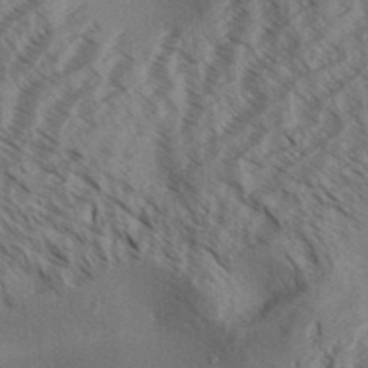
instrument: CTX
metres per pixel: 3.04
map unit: Aa
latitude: 31.4238
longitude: -138.8380
